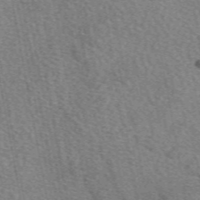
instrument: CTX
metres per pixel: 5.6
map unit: eAb
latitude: 50.4412
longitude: 115.6155
